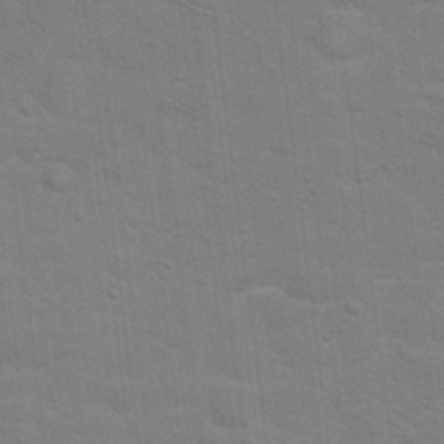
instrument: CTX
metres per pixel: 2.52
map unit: Hto
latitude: 17.1970
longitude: -38.4790
